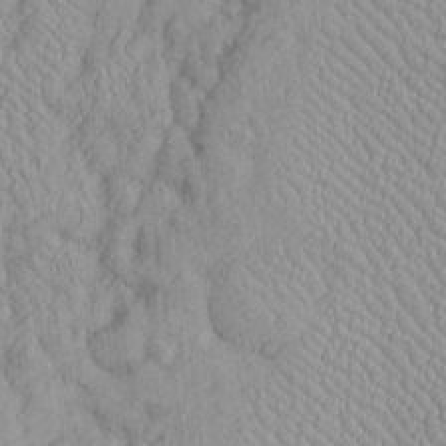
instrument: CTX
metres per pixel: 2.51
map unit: Htu
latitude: -6.5762
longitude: 156.2172
